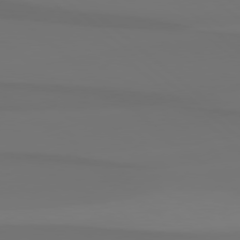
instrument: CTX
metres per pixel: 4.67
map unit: Hpe
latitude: 78.1578
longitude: -133.5938
